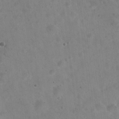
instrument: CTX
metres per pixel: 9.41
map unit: Hto
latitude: 22.0255
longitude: -54.1389
